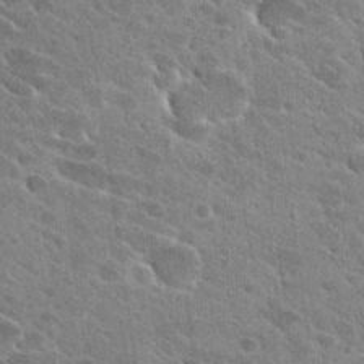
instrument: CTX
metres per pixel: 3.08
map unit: Hto
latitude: 26.6302
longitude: -40.9324
